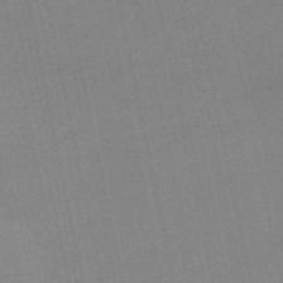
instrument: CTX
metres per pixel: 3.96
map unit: Nve
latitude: -57.9178
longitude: 50.3306
